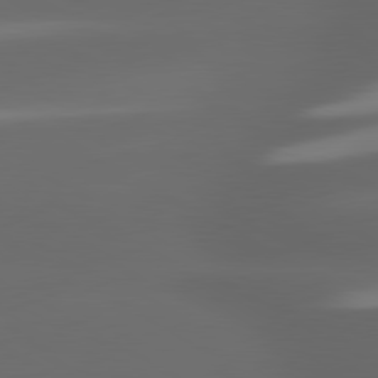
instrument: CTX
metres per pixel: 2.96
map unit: lApd
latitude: 80.0822
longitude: -144.6868
